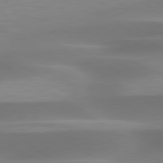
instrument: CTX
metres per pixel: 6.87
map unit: lApd
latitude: 79.6694
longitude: -93.0458
